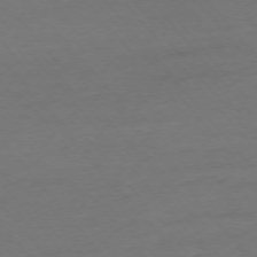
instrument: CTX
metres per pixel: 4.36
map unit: Ap
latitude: -75.6722
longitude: -82.4978
